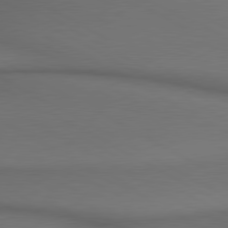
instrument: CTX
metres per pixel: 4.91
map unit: lApd
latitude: 80.5357
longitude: 155.5966
